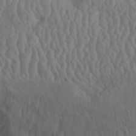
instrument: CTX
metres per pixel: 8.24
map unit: Aa
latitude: 32.2334
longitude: -141.8961
